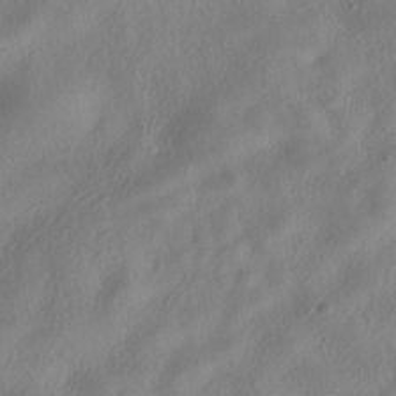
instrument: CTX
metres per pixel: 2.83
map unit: HNhu
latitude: -39.2754
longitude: 102.4251
